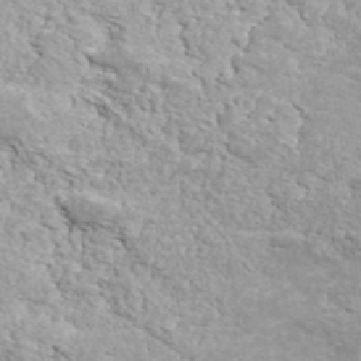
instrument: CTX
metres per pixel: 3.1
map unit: ANa
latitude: 42.7624
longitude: 35.5588
